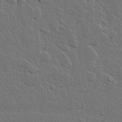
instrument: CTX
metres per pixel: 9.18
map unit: lHvf
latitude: 17.7450
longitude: -116.8947
